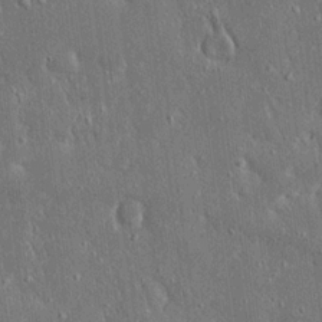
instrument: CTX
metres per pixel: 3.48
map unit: Ave
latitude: 17.7450
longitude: -140.2900
